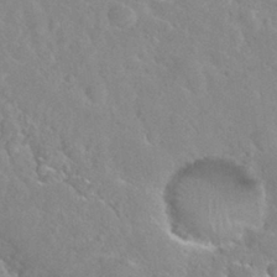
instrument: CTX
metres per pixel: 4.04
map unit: Nhu
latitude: 29.7638
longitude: -52.8002
